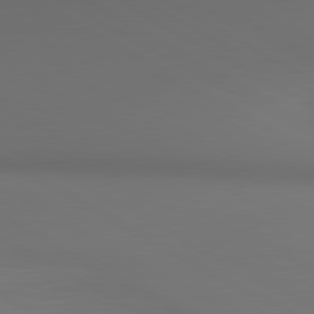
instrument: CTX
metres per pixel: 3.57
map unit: lApd
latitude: 80.7246
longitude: 136.9352
